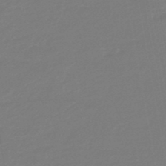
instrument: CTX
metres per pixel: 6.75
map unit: eHb
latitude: -46.5384
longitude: 88.5762
